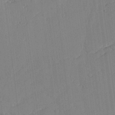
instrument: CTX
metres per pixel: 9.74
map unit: lHvf
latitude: 18.0255
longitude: -112.5357
